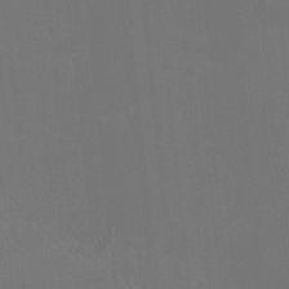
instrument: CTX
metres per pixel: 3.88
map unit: HNhu
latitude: -0.5196
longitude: 1.6344
